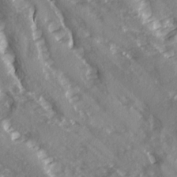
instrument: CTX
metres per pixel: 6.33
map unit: Ave
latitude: 15.0648
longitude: -131.2348
